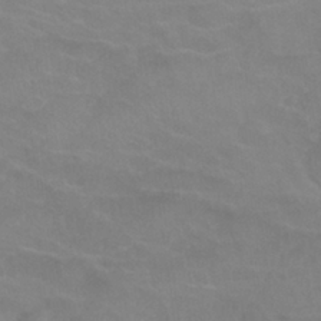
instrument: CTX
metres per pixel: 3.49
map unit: Nhu
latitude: 27.2348
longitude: -54.1578
